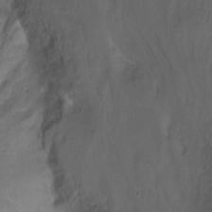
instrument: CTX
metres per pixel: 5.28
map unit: Nhu
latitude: -7.6344
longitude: -45.8394
